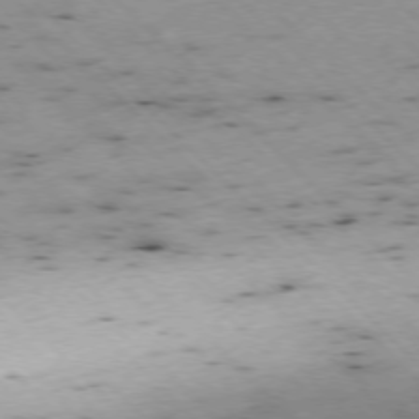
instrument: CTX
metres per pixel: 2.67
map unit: Ap
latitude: -76.9731
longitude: -60.8758
